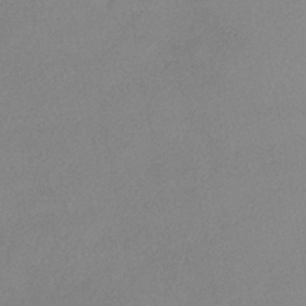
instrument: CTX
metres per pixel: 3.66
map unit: eHh
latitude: -41.0864
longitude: 120.3684
